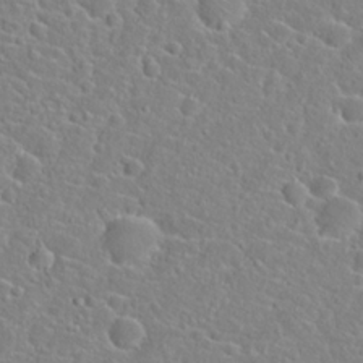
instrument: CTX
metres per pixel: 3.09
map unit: Hto
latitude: 21.6694
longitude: -45.0080
